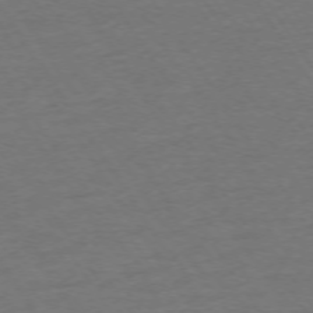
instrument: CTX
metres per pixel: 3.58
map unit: Ap
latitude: -74.3307
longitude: -85.9717
